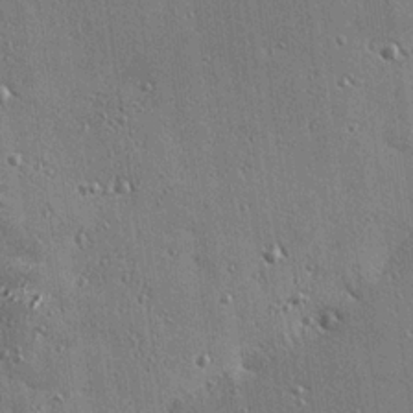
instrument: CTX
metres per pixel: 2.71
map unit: eHh
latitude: 23.9906
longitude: -89.4427
